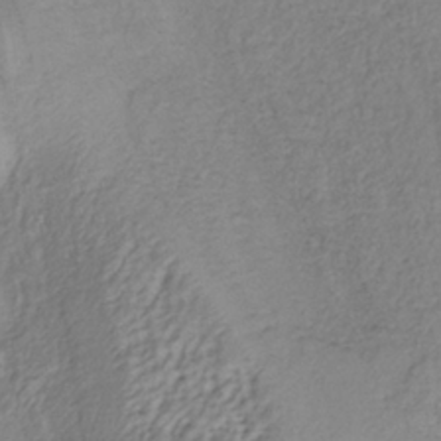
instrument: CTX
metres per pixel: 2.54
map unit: lHb
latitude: -35.7855
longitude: 66.6896
